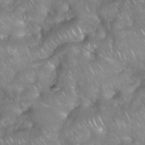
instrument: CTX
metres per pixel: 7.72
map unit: eHh
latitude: 39.0647
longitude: -58.4223
